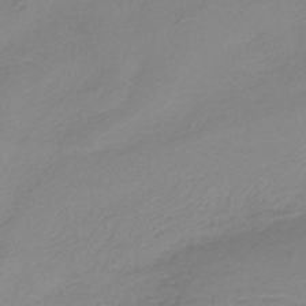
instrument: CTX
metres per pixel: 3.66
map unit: HNb
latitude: -36.8030
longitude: 55.0298
